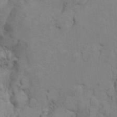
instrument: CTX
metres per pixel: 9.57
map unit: Ht
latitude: 10.4034
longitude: -32.4979
